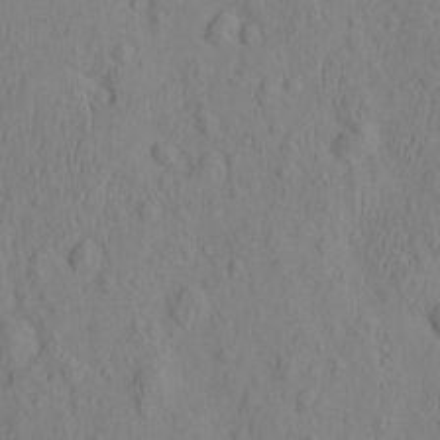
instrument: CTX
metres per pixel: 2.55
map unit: eHh
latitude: -2.1416
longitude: 18.9731
